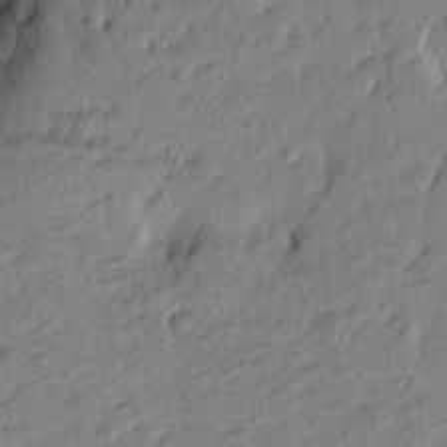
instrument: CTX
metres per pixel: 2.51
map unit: Htu
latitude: -8.6707
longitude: 177.7856
